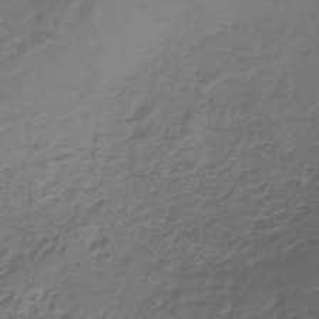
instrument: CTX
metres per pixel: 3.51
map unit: lHb
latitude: -38.4251
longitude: 61.4077
